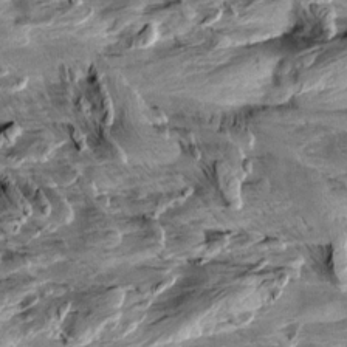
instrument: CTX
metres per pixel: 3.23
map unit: Aa
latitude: 10.2145
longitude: -141.2537
